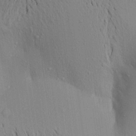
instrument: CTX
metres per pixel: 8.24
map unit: Aa
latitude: 18.3278
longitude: -149.1025
